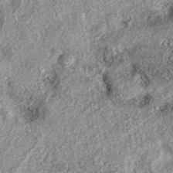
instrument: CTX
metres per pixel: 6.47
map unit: eAb
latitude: 37.7638
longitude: 107.0297
